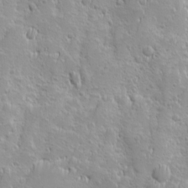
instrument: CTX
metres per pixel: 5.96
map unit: Ave
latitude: 9.9528
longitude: -104.6680
